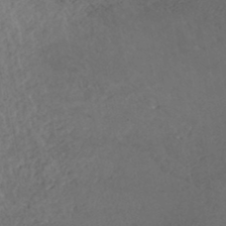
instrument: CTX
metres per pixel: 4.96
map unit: HNhu
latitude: -46.4440
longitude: 97.0676
